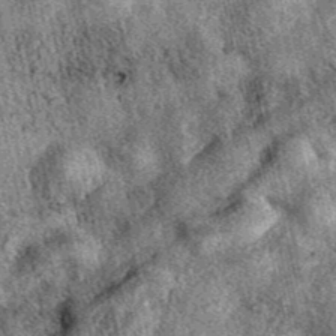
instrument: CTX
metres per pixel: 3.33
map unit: eAb
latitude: 39.8016
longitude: 109.1809
